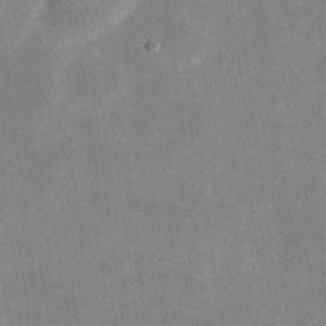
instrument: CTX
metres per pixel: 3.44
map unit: eHh
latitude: 19.7260
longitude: -70.7813
